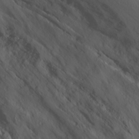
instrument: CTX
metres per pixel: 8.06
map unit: Ave
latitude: 16.4790
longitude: -129.2726
